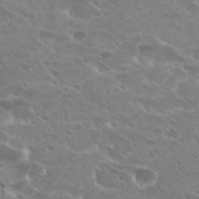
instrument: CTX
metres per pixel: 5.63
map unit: Hto
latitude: 27.3293
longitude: -39.7827
